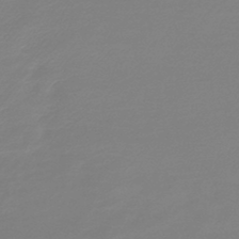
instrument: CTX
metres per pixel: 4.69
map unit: lHb
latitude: -44.5007
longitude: 61.2943
